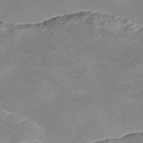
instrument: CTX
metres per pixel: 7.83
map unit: Nve
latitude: -57.8800
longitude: 59.6154
